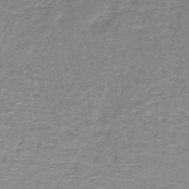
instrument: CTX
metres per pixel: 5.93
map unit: lHb
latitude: -40.7274
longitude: 56.7274
